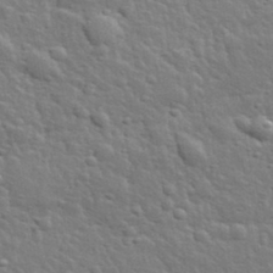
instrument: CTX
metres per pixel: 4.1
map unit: lHvf
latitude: 34.3845
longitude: -81.5371
